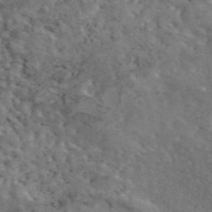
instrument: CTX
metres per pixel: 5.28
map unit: eAb
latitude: 45.0647
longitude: 113.8423
